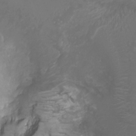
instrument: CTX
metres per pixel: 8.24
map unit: Ht
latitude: -1.0676
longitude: -18.6490
